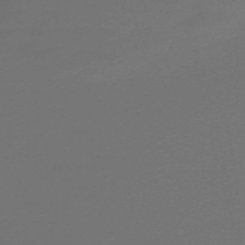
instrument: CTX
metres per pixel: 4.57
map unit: Nve
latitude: -58.5384
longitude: 66.0283
